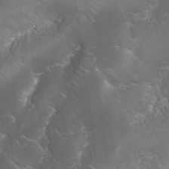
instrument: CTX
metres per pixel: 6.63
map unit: Nhu
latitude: 24.3278
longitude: -59.8583
